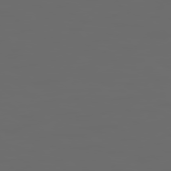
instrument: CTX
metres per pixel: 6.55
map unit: Hpe
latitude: 78.3279
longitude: 176.0850
